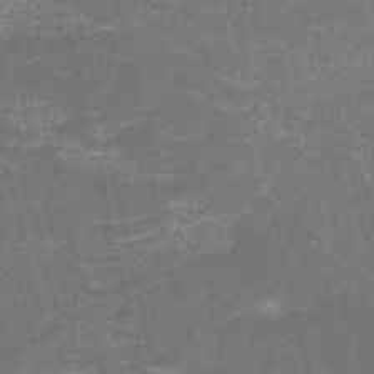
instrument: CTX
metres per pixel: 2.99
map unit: HNb
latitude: -51.0108
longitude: -48.6679
